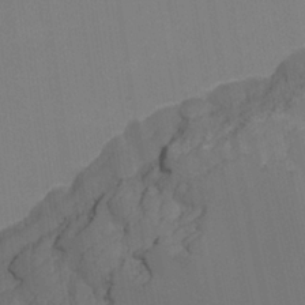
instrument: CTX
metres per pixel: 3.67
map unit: Nhu
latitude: -8.6518
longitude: -84.8758
